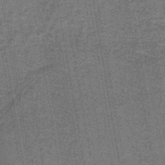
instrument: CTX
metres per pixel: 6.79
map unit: lHb
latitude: -42.7463
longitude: 55.2565
